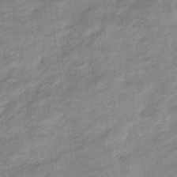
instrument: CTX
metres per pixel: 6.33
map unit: eHb
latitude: -37.1431
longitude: 77.7478
